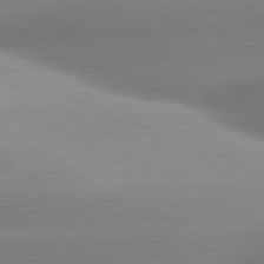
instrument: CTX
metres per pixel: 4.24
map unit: lApd
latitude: 80.2900
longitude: -158.1011
